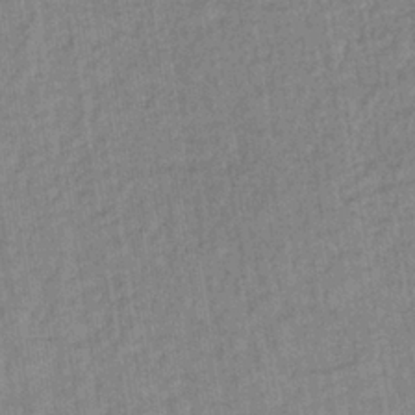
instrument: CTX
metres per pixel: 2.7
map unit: lHb
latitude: -35.6344
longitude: 65.7100
